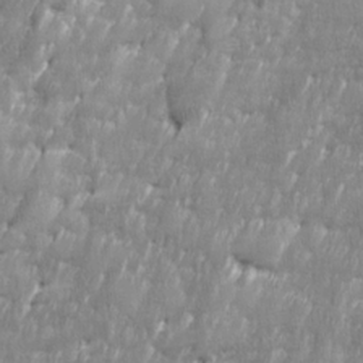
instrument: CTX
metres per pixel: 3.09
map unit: Ave
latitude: 16.1011
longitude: -135.5749
